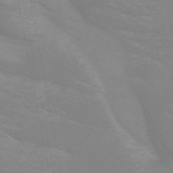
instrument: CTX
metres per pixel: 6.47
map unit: HNb
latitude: -49.0109
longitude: -49.8961
